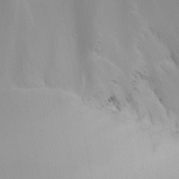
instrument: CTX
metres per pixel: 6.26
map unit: Nhu
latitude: -3.5021
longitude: -93.3670
